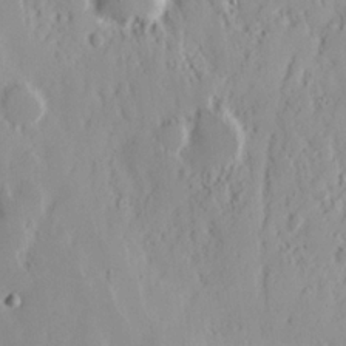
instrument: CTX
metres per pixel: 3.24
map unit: Nhu
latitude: 15.2537
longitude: -73.3482
